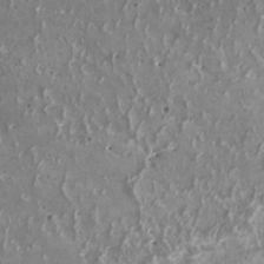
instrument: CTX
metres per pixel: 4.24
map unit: HNhu
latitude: 1.9717
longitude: 5.6910
